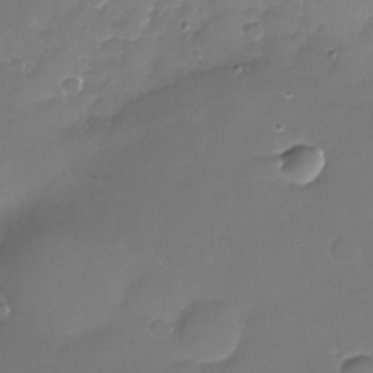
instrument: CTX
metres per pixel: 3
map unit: Nhu
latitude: -17.8801
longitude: -58.1200
